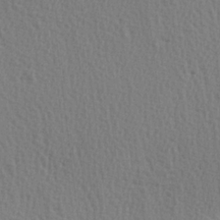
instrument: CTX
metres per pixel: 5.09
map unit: Hve
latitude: 2.1955
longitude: -124.7057
